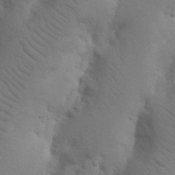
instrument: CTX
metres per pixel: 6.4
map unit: Nhu
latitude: 19.7260
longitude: -76.1955
